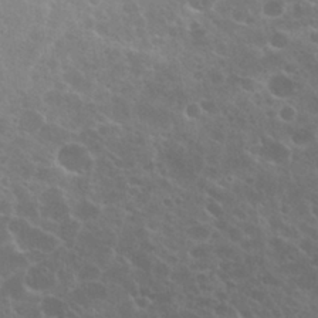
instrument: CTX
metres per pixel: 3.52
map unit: Nhu
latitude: 26.9703
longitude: -51.3670
